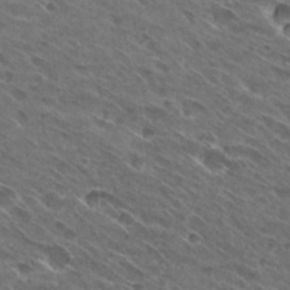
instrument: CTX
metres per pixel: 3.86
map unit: Hto
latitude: 29.4426
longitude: -44.2900
